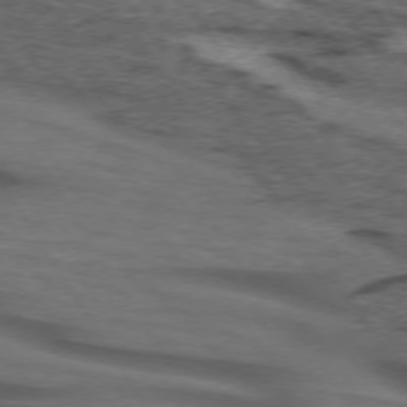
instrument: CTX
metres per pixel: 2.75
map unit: lApd
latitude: 73.8962
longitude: -74.0444
